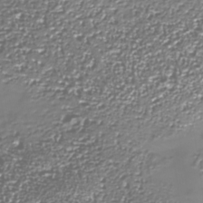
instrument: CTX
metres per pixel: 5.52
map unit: Nhe
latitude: -36.0472
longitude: -90.2711
